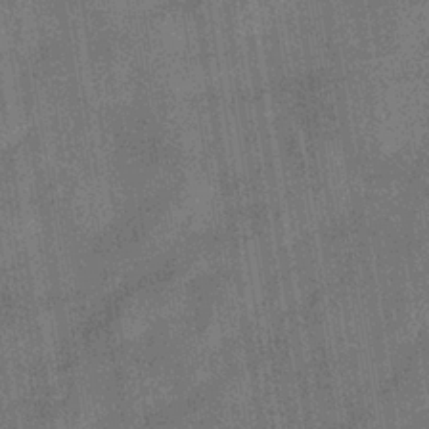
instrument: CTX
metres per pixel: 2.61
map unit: eHb
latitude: -35.5021
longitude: 80.7274
